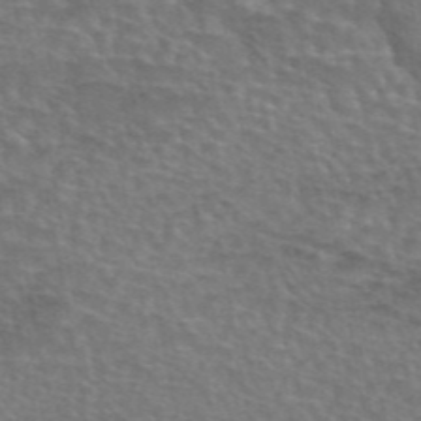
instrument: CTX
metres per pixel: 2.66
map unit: eAb
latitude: 44.7435
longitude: 107.4644
